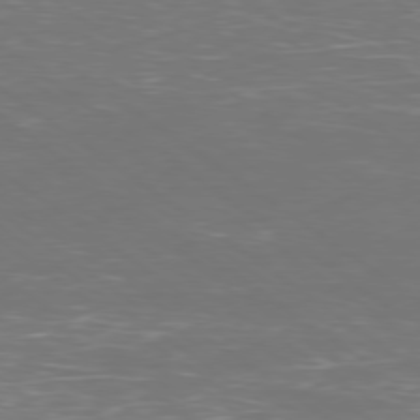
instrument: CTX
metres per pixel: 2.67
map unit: Ap
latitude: -79.1809
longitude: -61.8583
